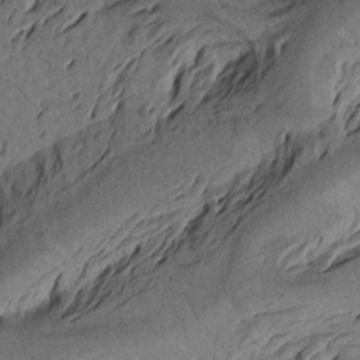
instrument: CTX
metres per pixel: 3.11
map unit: Aa
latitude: 17.8583
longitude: -144.2144
